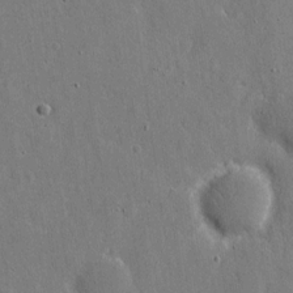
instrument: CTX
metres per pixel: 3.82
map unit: eHh
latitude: 11.2726
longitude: -69.7828
